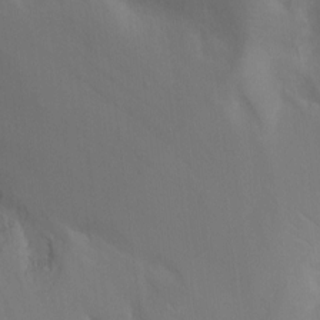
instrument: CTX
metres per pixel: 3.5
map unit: Ht
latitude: -8.4629
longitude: -28.6112
